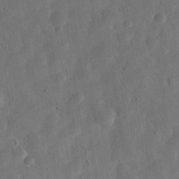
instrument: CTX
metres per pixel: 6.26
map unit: eHh
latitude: 31.7828
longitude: -75.7828
